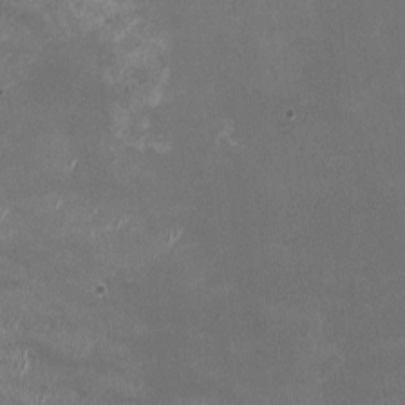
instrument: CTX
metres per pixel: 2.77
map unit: HNhu
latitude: -1.1998
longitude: -4.1011
